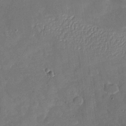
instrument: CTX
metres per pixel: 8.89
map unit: Nhu
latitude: -26.7841
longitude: -58.0255
